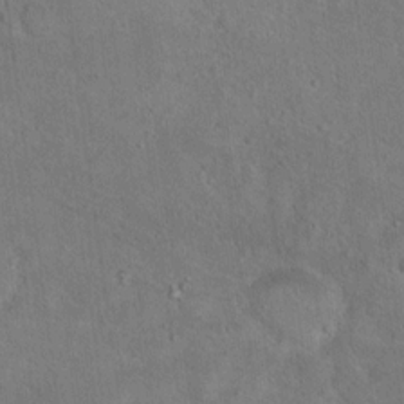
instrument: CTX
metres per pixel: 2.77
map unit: Hto
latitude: 16.2900
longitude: -38.0633
